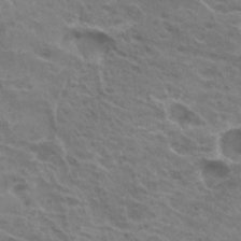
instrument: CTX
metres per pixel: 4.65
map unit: Hto
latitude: 23.6883
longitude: -40.0444
